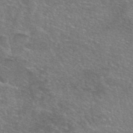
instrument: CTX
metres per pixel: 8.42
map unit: eAb
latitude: 46.1578
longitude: 105.9367
